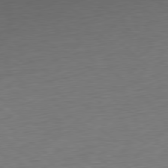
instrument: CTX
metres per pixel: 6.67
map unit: Ap
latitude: -80.1984
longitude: -69.9906
